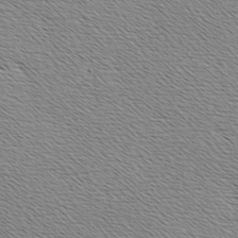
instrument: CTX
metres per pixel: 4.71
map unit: Hve
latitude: 3.0269
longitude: -122.0822
